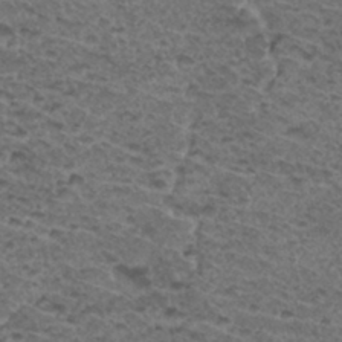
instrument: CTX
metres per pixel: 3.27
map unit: Hto
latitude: 32.8569
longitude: -47.9906
